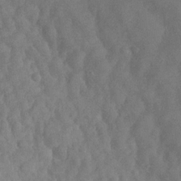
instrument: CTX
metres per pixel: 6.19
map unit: Nhu
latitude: -29.5210
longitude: -60.5357
